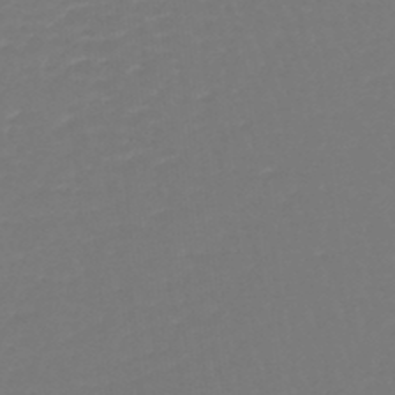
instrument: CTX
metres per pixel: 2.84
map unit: lHb
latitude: -46.7652
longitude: 65.3510
